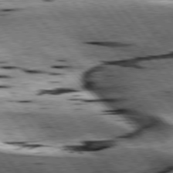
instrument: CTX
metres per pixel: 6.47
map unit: lApd
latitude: 76.8191
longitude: -60.6490
